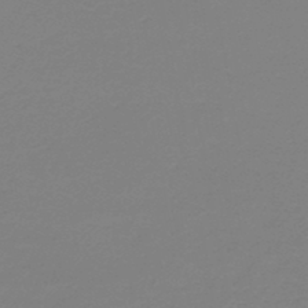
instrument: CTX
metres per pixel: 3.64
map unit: HNb
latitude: -45.5777
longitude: 53.6910
